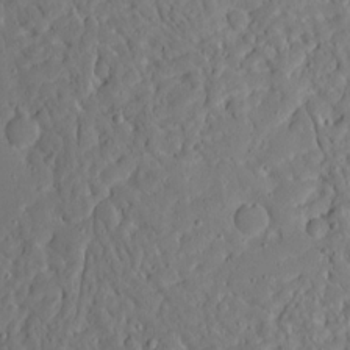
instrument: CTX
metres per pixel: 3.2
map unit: Aa
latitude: 14.5924
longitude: -140.3467
